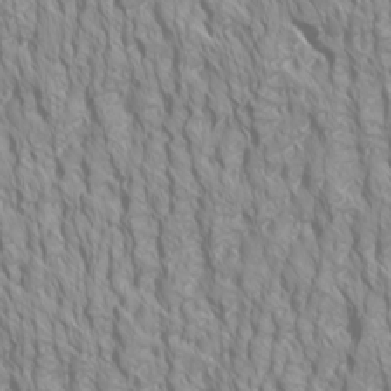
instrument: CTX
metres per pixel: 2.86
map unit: Htu
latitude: -5.0675
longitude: -72.2901
